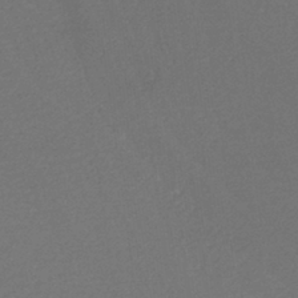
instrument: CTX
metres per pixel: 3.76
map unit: HNb
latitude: -36.9541
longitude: 58.1227
